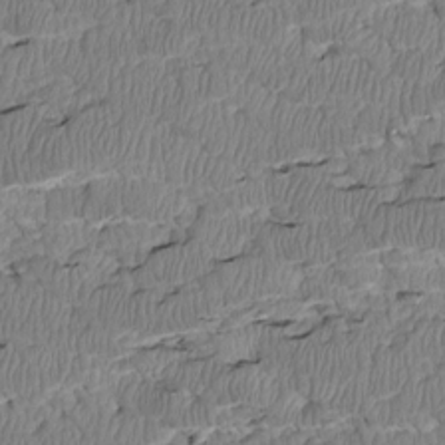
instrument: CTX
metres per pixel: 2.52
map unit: Htu
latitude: 2.8191
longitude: 149.3510
